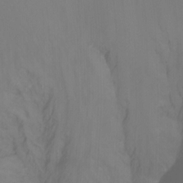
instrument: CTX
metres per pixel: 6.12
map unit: Nhu
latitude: -15.5966
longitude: -51.4426
